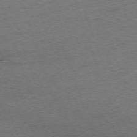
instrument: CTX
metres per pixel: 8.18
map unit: Ap
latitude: -76.3873
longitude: -72.7247
